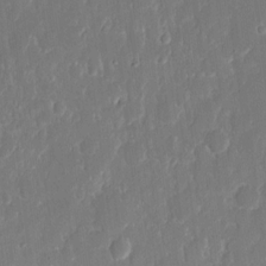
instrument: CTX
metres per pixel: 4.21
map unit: eHh
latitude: 14.0822
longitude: -70.8947
